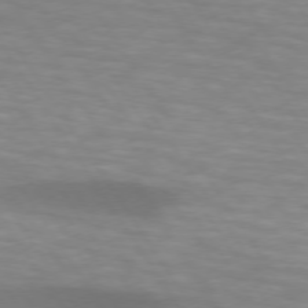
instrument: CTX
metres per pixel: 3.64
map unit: lApd
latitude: 73.9906
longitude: -53.8584
